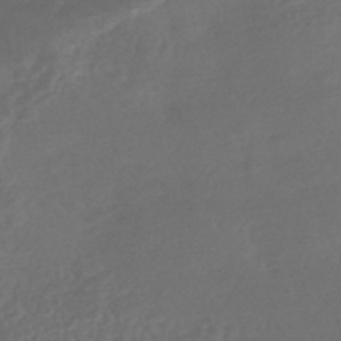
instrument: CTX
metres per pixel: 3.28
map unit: HNhu
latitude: -43.7477
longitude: 91.5777
